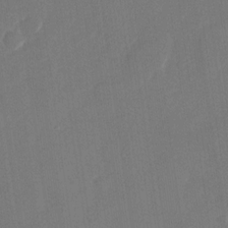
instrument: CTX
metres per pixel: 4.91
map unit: Nhu
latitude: -28.2740
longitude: -65.7072
